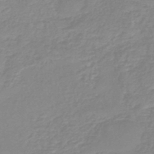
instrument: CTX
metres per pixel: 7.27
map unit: eHb
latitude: -45.0864
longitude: 81.5588
